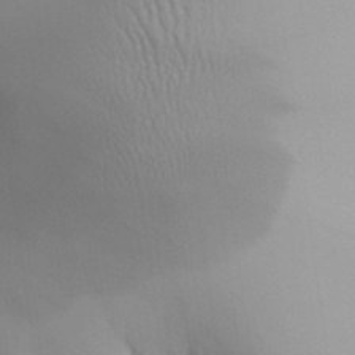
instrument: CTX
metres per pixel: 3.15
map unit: Aa
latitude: 31.4616
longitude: -141.0458
